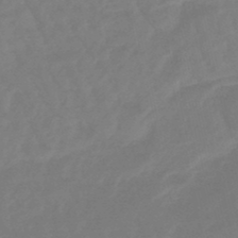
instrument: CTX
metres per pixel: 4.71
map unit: eHb
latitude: -46.3495
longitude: 81.9178
